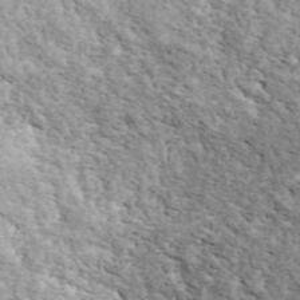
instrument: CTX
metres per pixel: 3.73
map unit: ANa
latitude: 43.7261
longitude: 45.5021
